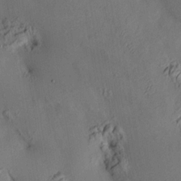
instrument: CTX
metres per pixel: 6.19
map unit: HNhu
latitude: 14.7247
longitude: 12.1039
